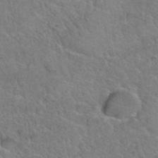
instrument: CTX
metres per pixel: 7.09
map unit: Hto
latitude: 36.3467
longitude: -47.5938
